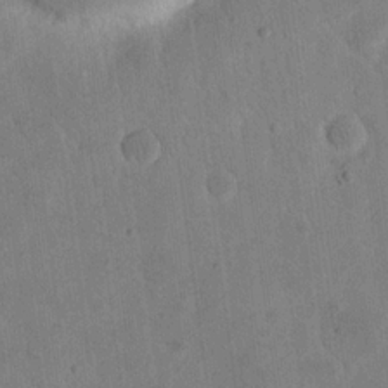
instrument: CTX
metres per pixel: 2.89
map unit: eHh
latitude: 20.0444
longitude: -70.1011
